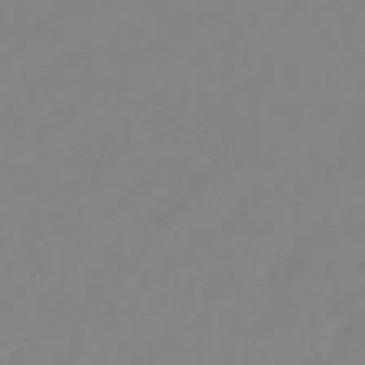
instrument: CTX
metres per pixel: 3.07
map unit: eHb
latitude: -49.3132
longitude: 84.6518
